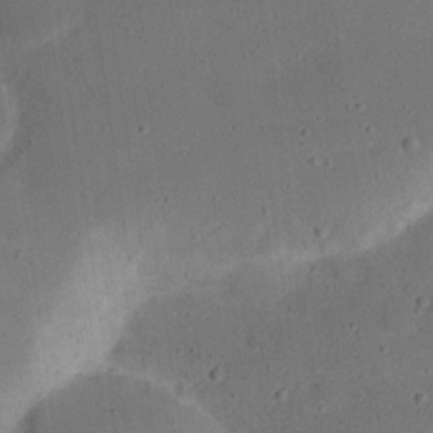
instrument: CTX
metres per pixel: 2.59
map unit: Nhu
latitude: 24.5356
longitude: -72.7625
